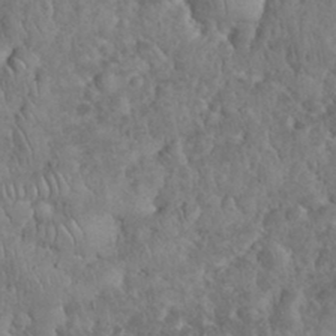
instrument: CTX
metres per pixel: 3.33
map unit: eHh
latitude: 33.6316
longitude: -65.0458
